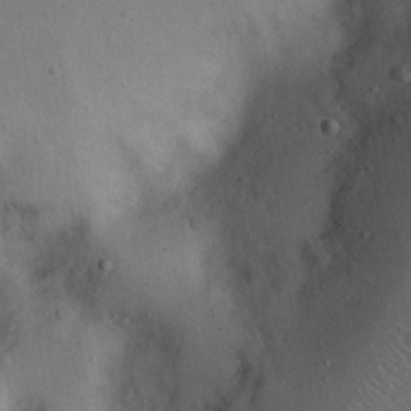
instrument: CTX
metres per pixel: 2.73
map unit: eHh
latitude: 23.7072
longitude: -70.4412
